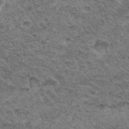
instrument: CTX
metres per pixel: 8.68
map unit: Hto
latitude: 33.8394
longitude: -49.0647
